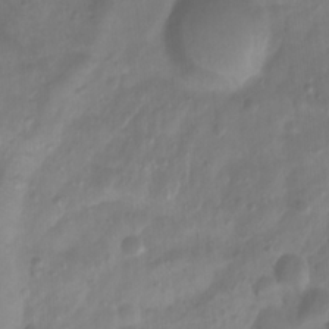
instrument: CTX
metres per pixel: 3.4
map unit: Htu
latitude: 3.1781
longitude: -21.8961
